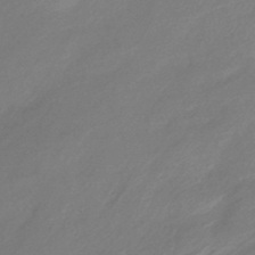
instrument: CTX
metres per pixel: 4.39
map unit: HNhu
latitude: -41.7477
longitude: 91.8234
